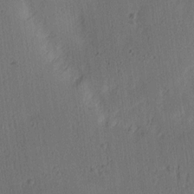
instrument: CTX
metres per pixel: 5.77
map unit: Ave
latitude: 14.0633
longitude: -106.5168
